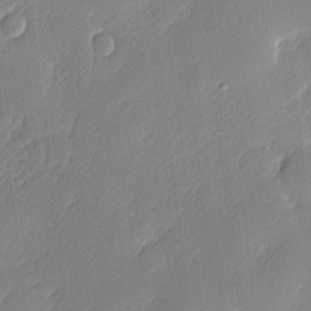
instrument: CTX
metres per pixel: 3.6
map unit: Nhu
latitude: 1.8205
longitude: -76.3656
